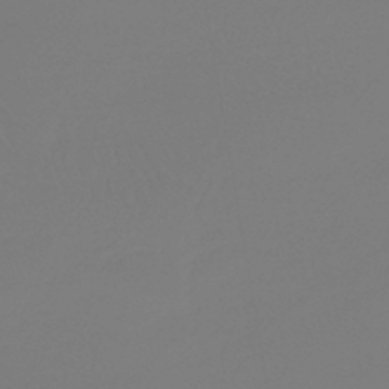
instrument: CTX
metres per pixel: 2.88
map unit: lHb
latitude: -43.1998
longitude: 64.0094
